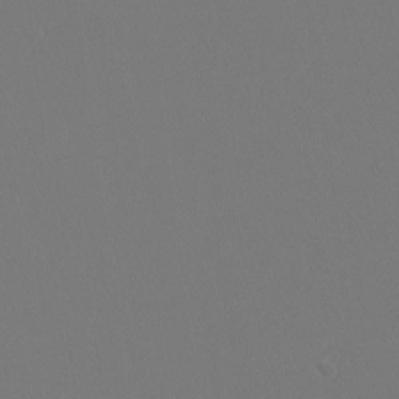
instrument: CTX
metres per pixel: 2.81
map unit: Htu
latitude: -14.0661
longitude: -48.3278
